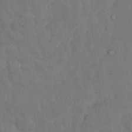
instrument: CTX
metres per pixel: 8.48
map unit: Nhu
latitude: 27.0459
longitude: -73.0459
